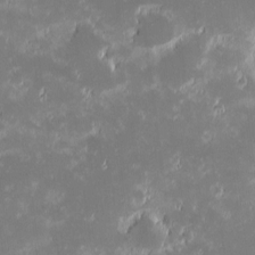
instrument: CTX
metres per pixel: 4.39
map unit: eHh
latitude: -1.3132
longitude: -84.4223
